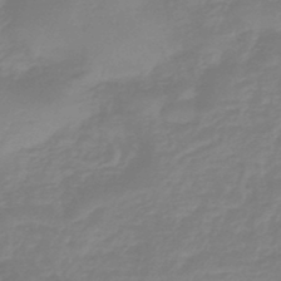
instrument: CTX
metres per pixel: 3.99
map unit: eHb
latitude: -45.5021
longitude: 81.6344
